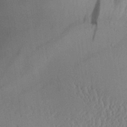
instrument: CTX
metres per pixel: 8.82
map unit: Aa
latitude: 29.8394
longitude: -135.7260
